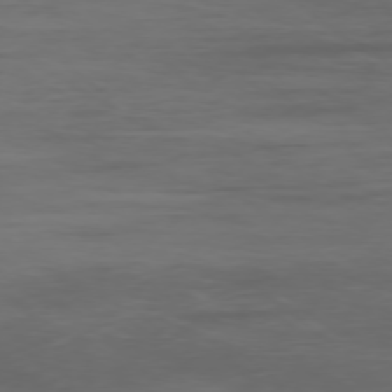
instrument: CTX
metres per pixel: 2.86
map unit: Ap
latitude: -77.0864
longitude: -66.6490
